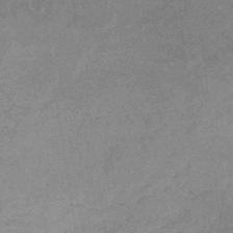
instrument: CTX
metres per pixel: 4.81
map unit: lHb
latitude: -33.0487
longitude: 69.1242
